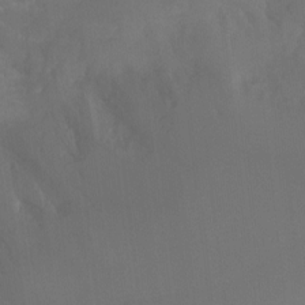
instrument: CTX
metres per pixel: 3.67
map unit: Ht
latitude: -7.2187
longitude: -28.4223
